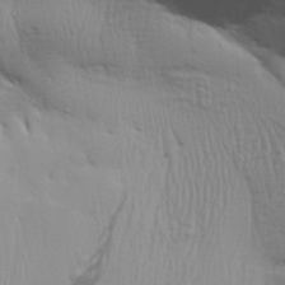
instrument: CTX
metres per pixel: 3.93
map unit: Aa
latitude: 29.2537
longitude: -134.6679
